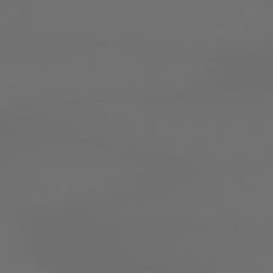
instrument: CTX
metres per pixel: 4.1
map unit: lApd
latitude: 79.4049
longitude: 176.6330
